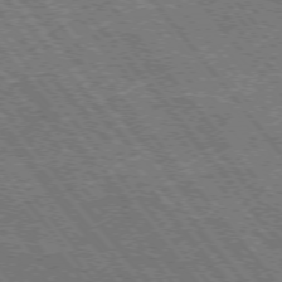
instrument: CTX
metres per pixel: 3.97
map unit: Hpe
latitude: -75.5022
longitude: -16.6868
